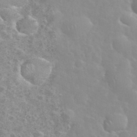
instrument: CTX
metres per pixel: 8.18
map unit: eHh
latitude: 35.5560
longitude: -60.2522
